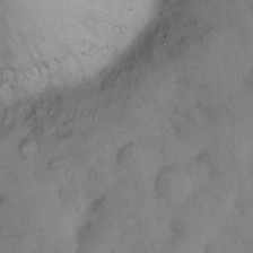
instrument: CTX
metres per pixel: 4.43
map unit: Hto
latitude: 11.5749
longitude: -61.1781
